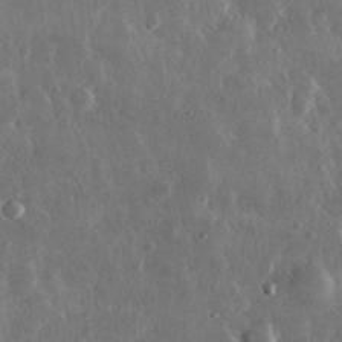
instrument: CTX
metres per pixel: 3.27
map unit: lHvf
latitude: 33.1970
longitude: -90.0444
